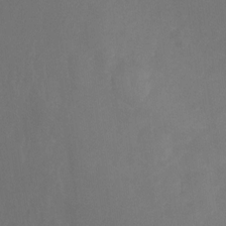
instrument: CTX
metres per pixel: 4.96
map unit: Ht
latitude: -9.6155
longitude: -35.1592
